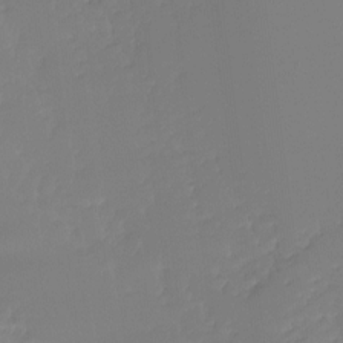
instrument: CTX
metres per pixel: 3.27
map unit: Hto
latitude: -8.1606
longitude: -50.3845
